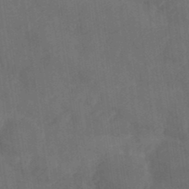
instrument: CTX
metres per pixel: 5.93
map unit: Nhe
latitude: -35.8422
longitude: -178.7058
